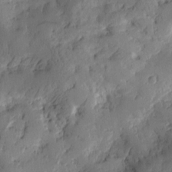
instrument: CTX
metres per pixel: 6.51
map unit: Htu
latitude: -2.1794
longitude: -176.7057
